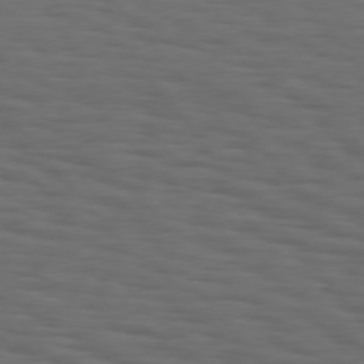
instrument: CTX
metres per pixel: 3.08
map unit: Hpe
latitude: 75.7450
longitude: -131.9340
